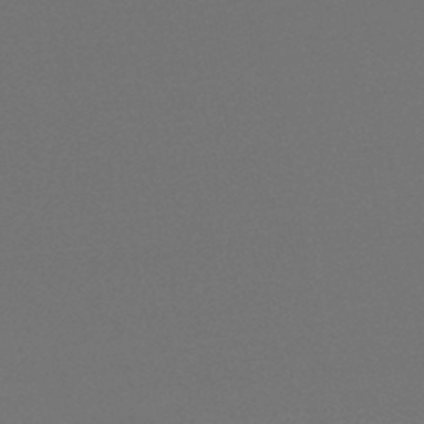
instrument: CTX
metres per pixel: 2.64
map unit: lHb
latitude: -45.6344
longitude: 69.5588
